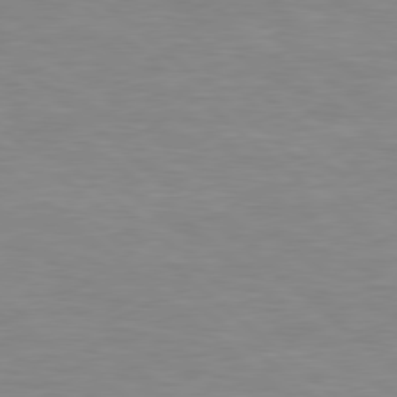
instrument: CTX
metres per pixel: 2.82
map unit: Hpe
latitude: 78.6491
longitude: -150.3656
